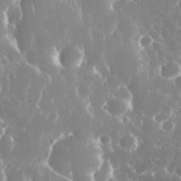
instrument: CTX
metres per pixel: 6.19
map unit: eHh
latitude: 34.9324
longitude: -58.0822
